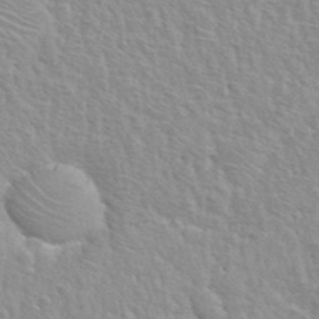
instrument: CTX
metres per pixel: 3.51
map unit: Hto
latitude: 35.7827
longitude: -50.3656
